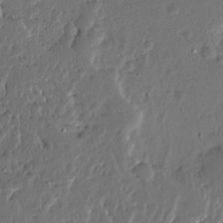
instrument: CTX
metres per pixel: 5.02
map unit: Ave
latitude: 13.8772
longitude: -138.1011
